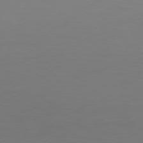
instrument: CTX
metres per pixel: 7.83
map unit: Hpe
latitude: 78.6491
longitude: -142.1578
